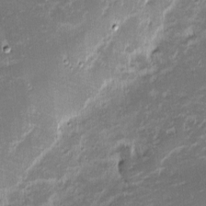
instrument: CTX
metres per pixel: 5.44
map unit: eHh
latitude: -2.2739
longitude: -81.8772
